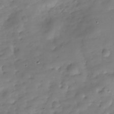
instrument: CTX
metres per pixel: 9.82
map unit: Hve
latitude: -29.9556
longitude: 94.4062
